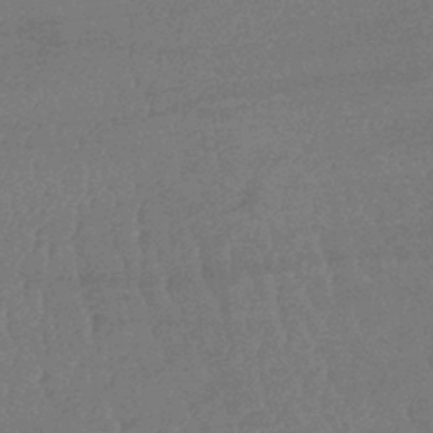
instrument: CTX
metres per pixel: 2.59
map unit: lHb
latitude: -42.7463
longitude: 66.7463
